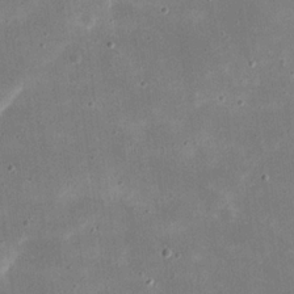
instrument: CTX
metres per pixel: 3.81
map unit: eHh
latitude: 21.6505
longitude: -67.5371
